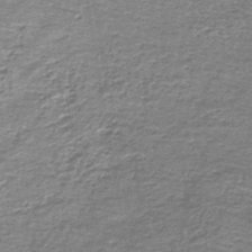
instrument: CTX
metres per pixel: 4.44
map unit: lHb
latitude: -44.2551
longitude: 57.2943
